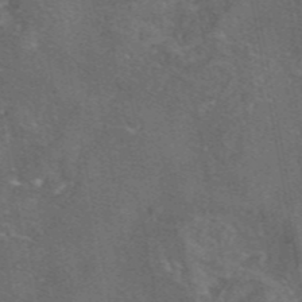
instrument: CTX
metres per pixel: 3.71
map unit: eAb
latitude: 45.9528
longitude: 108.7463
